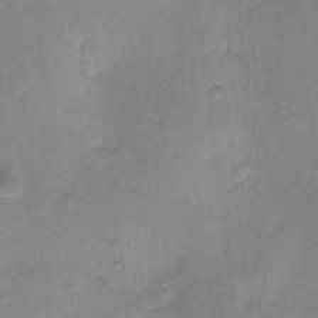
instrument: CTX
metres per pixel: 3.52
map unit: Hto
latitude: 6.8380
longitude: -62.3656
